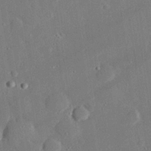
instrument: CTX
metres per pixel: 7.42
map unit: eHh
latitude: 28.4790
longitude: -80.9136
